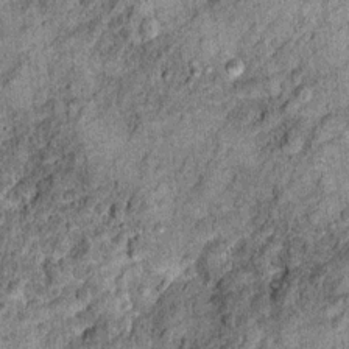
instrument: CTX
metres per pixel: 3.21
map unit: Ht
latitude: 10.2901
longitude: -38.5168
